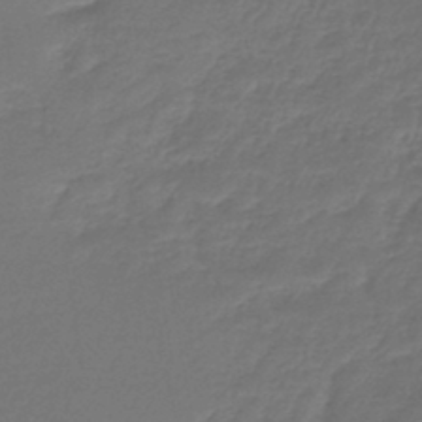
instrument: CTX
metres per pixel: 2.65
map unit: lHb
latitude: -43.8422
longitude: 60.3306
